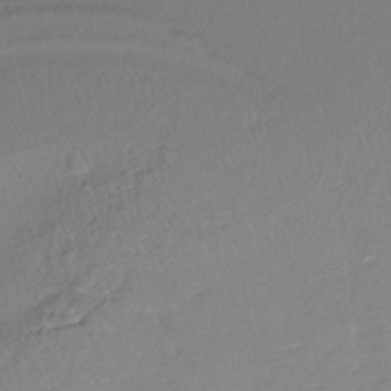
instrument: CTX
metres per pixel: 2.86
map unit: lHb
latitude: -37.1998
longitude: 58.5573
